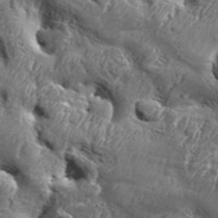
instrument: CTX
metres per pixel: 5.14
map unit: Aa
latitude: 34.1577
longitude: -135.3670
